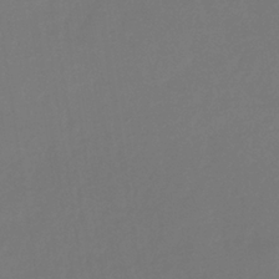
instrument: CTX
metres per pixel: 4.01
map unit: eHb
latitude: -34.0661
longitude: 78.4629
